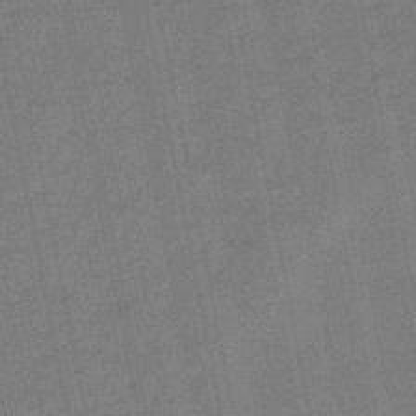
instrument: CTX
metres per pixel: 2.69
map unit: lHb
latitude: -49.1620
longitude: 79.1431
